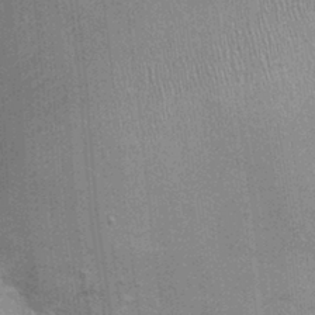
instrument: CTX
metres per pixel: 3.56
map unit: Ht
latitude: -0.8597
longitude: -15.6127
